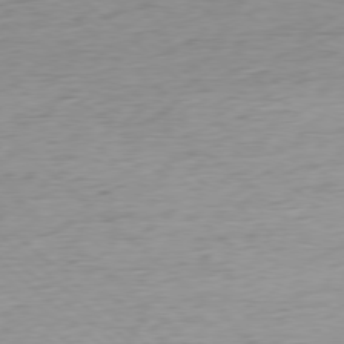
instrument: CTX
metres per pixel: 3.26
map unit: Ap
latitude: -78.3684
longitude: -71.1970
